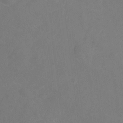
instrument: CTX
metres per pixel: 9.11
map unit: Ht
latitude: -9.3321
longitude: -35.1403
